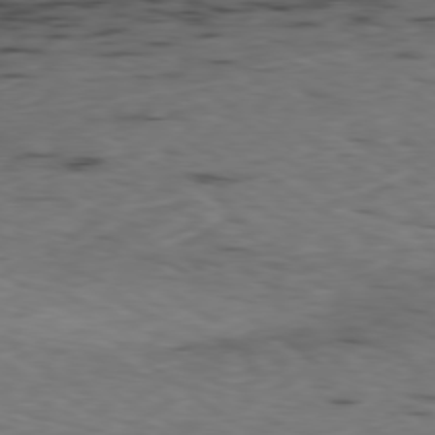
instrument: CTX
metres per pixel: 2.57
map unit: Ap
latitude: -79.2376
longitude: -73.1970
